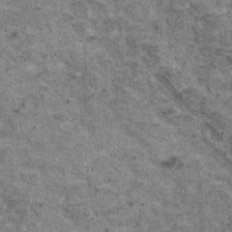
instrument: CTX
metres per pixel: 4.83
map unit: HNhu
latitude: 3.2159
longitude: 4.2739
